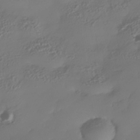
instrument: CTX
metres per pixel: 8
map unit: Nhe
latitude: -35.6911
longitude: -144.4412
